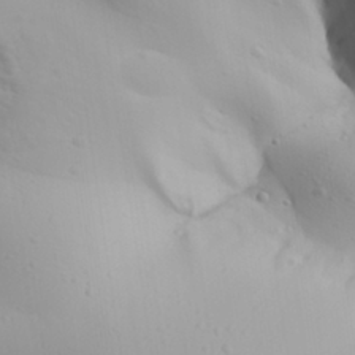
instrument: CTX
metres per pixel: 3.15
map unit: Aa
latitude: 31.3293
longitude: -132.6113
